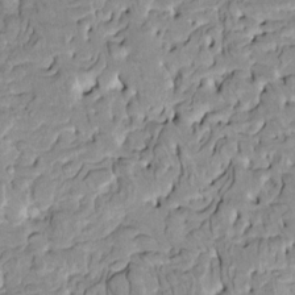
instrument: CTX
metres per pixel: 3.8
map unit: HNhu
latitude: 7.8394
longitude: -2.9136
